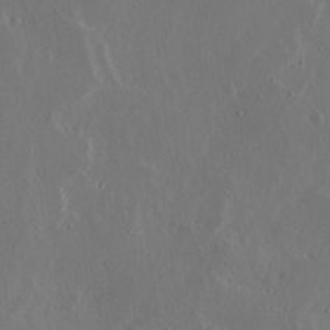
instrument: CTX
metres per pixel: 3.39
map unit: Ave
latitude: 13.5371
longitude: -136.4790
